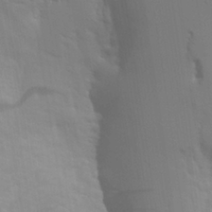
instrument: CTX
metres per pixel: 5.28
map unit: Aa
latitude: 26.9703
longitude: -131.3293
